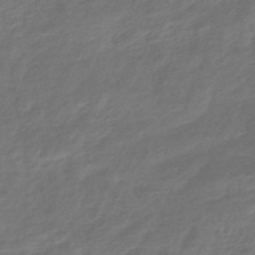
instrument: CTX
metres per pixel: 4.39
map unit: HNhu
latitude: -46.9919
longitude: 90.0661
